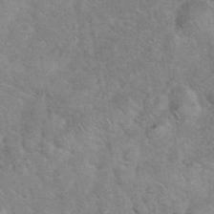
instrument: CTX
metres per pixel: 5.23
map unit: eHh
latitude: 37.2159
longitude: -65.2537
